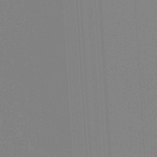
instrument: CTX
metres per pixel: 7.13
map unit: lHb
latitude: -48.1417
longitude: 64.3307
